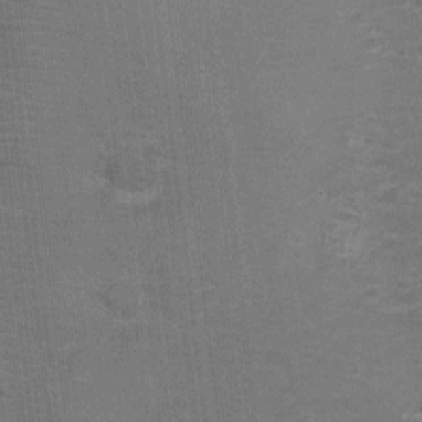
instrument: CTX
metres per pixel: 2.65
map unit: Nhu
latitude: 2.6490
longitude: -17.5749
